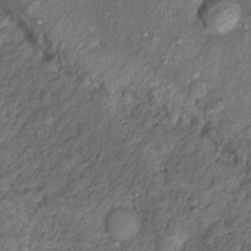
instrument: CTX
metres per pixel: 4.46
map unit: Nhu
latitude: 11.2159
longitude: -27.3293
